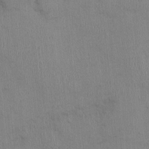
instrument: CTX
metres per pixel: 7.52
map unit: Nhu
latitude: -0.8219
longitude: -14.8002
